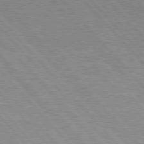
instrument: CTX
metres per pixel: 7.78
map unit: Hpe
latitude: 76.9324
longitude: -125.9906
